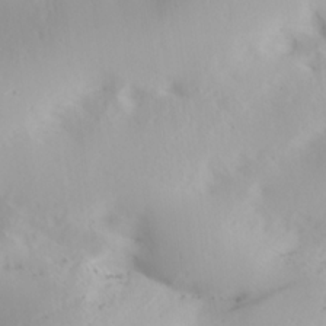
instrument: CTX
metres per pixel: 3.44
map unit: lAa
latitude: 20.2901
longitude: -138.1200
